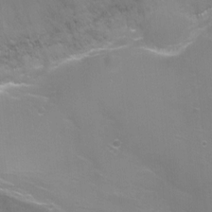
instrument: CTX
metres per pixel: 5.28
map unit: Ht
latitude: -6.2172
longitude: -28.3467
